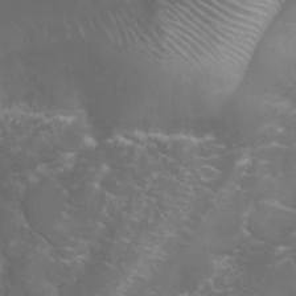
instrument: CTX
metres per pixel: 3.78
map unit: Nhu
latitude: 24.1577
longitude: -60.2333
